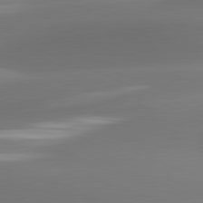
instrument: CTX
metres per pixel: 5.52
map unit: lApd
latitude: 81.7261
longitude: -161.7260
